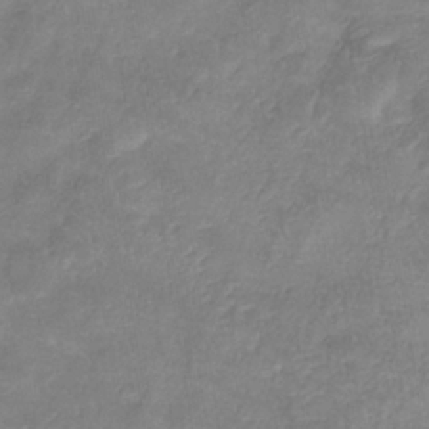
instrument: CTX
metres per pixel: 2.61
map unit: lHb
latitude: -34.1606
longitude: 72.5007
